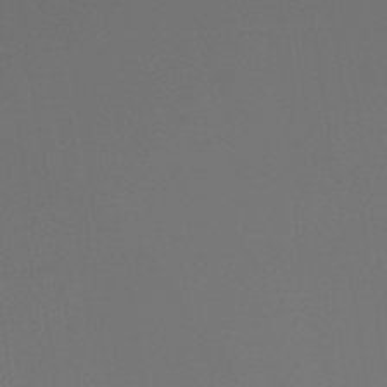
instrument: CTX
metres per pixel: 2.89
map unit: lHb
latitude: -46.9164
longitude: 74.5574
